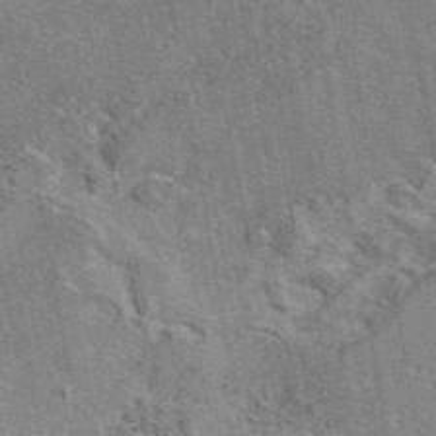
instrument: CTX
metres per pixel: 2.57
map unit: eAb
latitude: 45.7072
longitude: 110.7652
